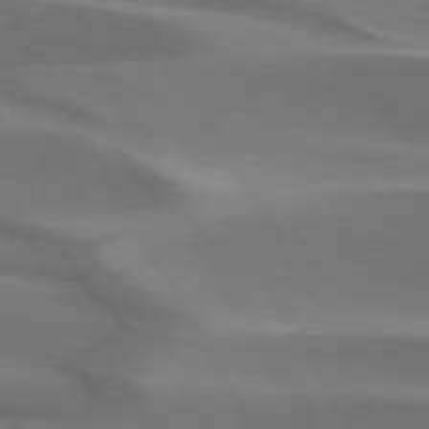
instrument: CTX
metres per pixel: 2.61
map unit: lApd
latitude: 73.0648
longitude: -51.1970
